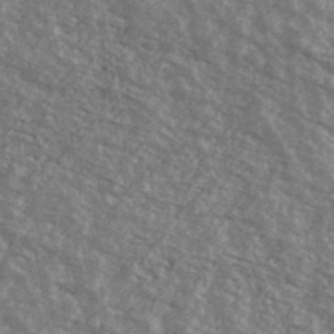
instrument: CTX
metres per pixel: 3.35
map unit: Ave
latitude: 40.5545
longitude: -109.5182
